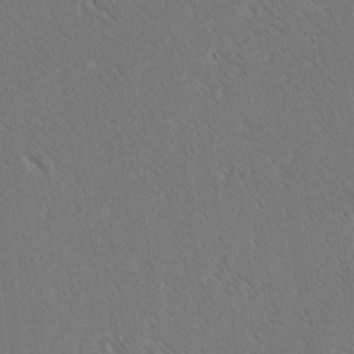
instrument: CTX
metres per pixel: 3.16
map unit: lAvf
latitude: -3.3698
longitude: -113.7261
